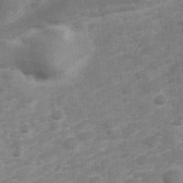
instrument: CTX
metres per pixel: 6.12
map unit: Hve
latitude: 32.5735
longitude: 151.7289
